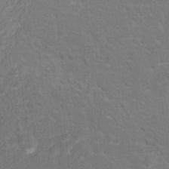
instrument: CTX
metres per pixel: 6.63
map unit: Hto
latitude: 14.1389
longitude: -38.9703
